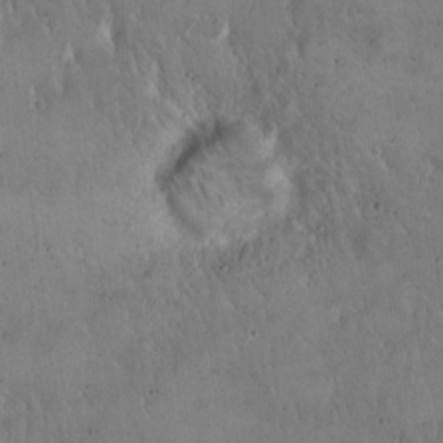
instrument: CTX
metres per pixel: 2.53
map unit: Hto
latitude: 16.2145
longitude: -59.3293
